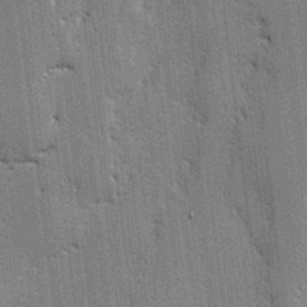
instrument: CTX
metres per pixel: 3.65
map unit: lAvf
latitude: -0.7275
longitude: -107.7450
